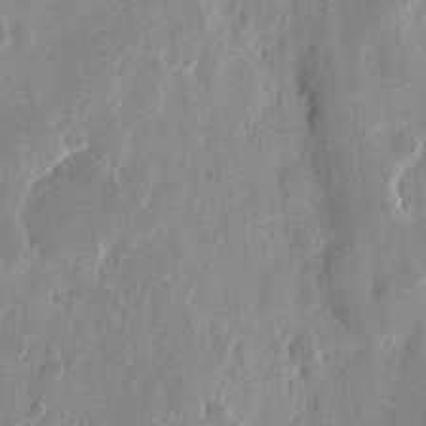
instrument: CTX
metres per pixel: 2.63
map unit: eHh
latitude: 12.2523
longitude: -68.4601
